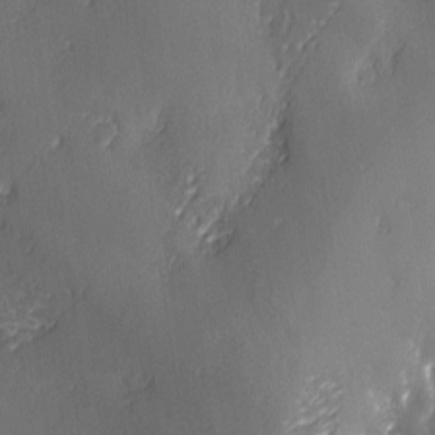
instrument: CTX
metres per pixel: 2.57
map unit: Ave
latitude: -6.7841
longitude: -120.1200
